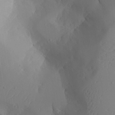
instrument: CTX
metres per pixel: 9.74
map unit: Aa
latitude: 23.8772
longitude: -127.2915
